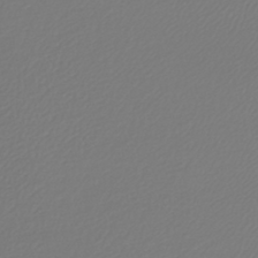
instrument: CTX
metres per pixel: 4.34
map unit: lHb
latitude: -42.8219
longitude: 60.7463
